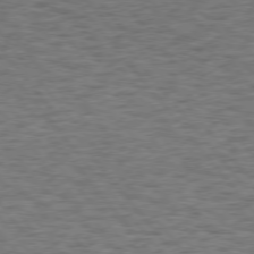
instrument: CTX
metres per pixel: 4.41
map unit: Hpe
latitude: 75.2159
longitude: -135.3103
